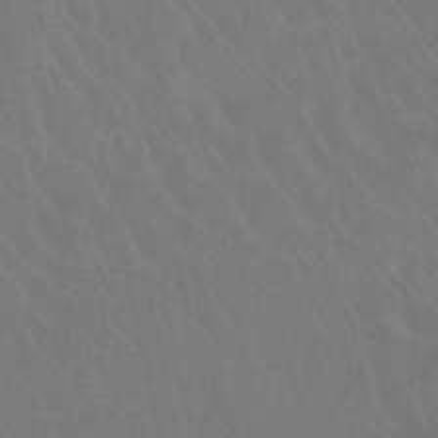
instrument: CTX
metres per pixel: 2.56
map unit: HNb
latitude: -52.7841
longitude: -50.9702
